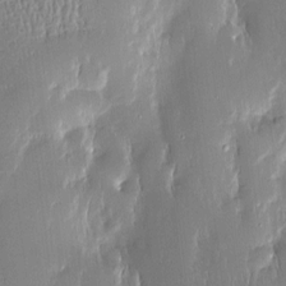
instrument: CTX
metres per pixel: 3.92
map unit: Htu
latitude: -5.5021
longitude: 174.1983
